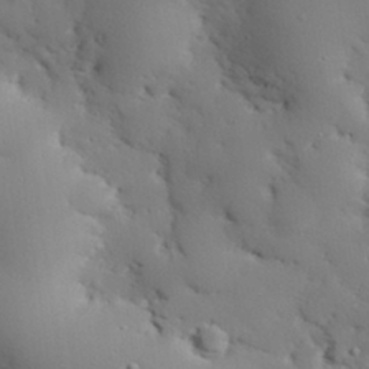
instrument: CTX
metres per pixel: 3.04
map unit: eHh
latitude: 29.3293
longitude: -82.4034
